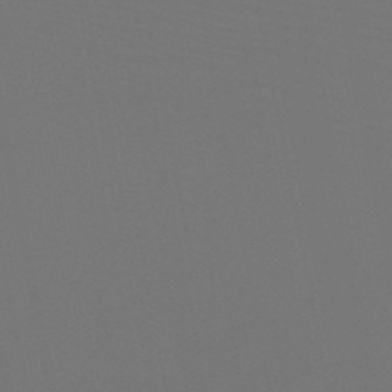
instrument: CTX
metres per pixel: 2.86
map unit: HNb
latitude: -47.5588
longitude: -42.7813
